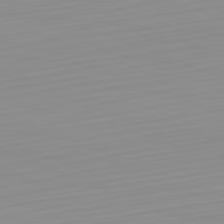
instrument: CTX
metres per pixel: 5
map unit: Hpe
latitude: -82.5007
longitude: 17.1809
